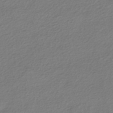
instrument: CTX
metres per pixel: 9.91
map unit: HNhu
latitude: -43.8422
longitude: 96.8597
